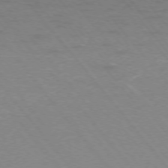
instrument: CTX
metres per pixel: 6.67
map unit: Ap
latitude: -75.5966
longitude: -69.5938
